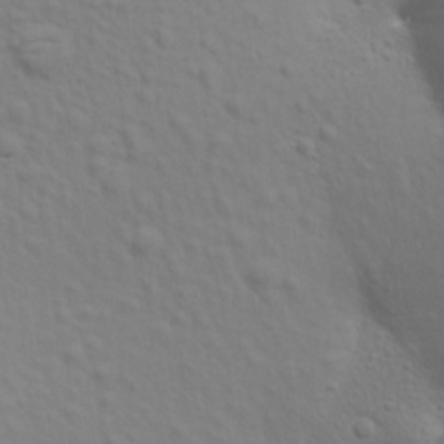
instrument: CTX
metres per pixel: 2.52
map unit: Aa
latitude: 18.5356
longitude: -144.8002
